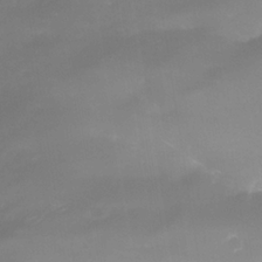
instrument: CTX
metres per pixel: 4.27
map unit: Nhe
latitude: -35.2187
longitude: -145.3859
